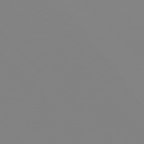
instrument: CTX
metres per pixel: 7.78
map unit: Hpe
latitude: 77.4426
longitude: -161.6316
